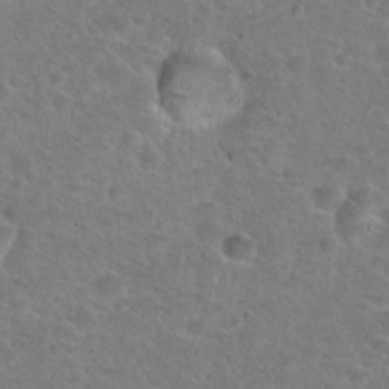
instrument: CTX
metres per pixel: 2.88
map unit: Hto
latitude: 25.2537
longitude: -49.3293
